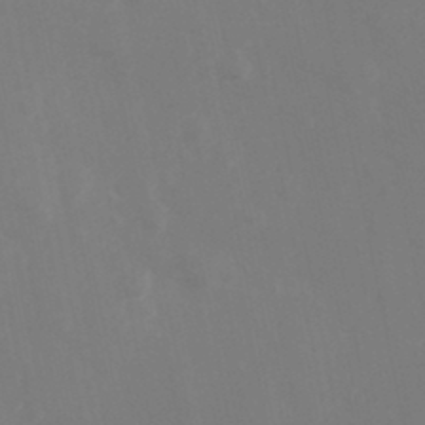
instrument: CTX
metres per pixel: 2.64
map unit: Hve
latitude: 33.4049
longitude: 150.8219
